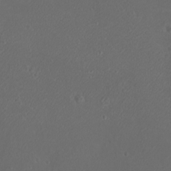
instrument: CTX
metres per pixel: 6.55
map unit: eHh
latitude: -9.2376
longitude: -69.4048
